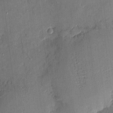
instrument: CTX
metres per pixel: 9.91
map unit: eHh
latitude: 4.5546
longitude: -74.7246
